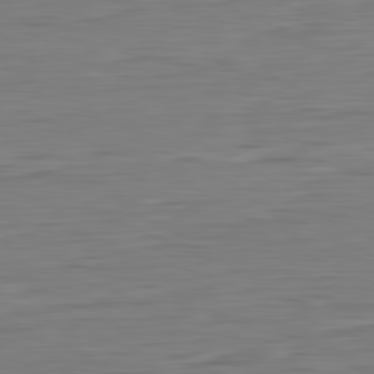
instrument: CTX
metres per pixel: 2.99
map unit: Hpe
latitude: -82.5007
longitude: 7.5777
